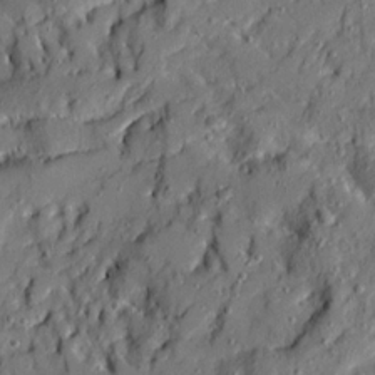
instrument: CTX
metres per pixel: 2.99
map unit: Ave
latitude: 19.6882
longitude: -129.1025
